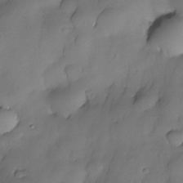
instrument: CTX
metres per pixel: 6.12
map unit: Nhe
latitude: -30.2361
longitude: -139.7450
